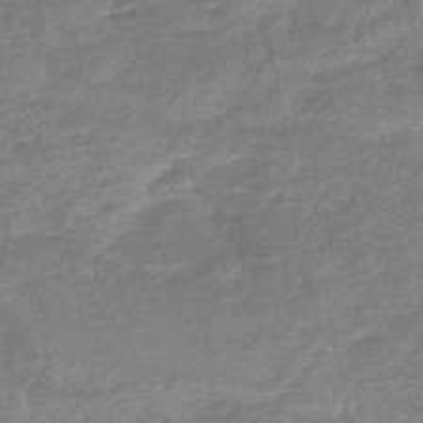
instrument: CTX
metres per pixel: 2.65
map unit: HNb
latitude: -48.1795
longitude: -39.2915
